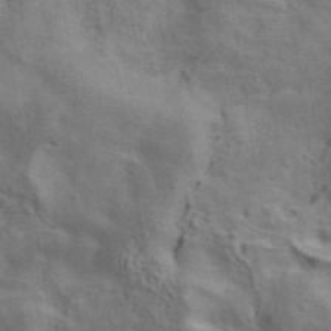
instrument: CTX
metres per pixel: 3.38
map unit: ANa
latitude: 41.4804
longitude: 14.0094
